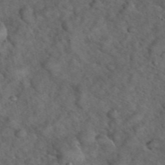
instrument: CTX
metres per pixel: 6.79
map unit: eHh
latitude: 39.4615
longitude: -56.7624
